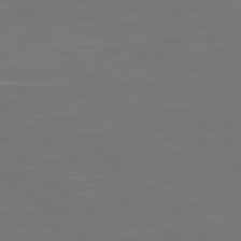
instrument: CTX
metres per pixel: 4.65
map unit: Hpe
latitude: 78.8002
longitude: -123.4426
